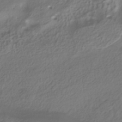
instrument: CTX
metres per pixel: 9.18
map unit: ANa
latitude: -37.8422
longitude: 95.0108
